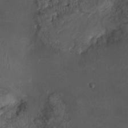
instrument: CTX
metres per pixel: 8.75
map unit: Ht
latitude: -1.2943
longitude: -15.2159
